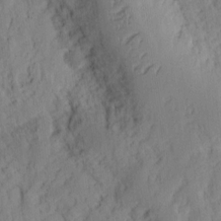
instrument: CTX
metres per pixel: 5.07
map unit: Ht
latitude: 9.7639
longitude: -74.6491
